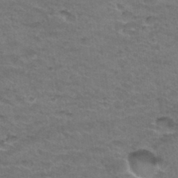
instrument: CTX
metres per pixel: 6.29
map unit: Hto
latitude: 32.6490
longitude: -48.4979
